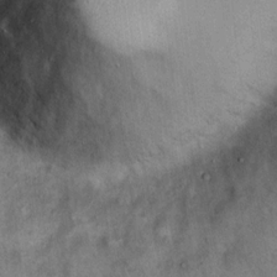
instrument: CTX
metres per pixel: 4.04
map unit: eHh
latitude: 16.6302
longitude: -62.0444
